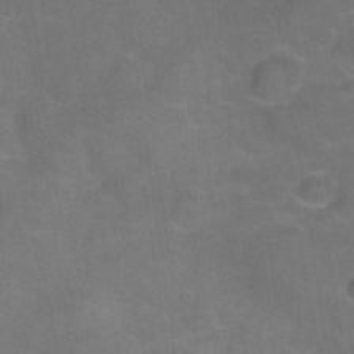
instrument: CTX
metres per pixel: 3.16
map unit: Hve
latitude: -30.4251
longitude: 95.0675
